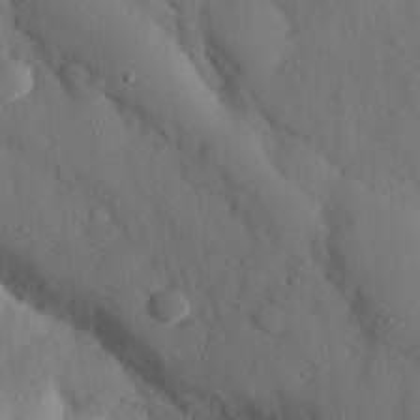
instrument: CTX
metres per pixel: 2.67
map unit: eHh
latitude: 27.5371
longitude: -78.8947
